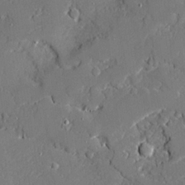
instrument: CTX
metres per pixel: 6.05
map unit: Ave
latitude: 19.7449
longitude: -127.9150
